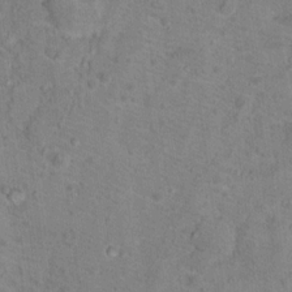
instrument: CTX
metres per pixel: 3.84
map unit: Hto
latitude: 16.6679
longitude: -38.0822
